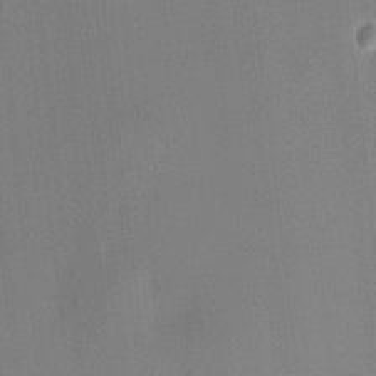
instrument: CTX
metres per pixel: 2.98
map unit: HNhu
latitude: 8.2334
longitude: 9.2376
